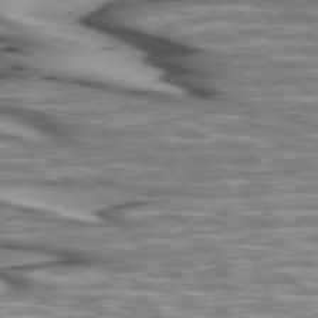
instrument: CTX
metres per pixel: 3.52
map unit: lApd
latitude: 74.0633
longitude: -57.3481
